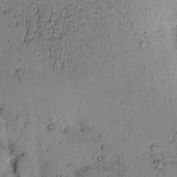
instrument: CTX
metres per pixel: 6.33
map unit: eHh
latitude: -0.8786
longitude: 19.2187
